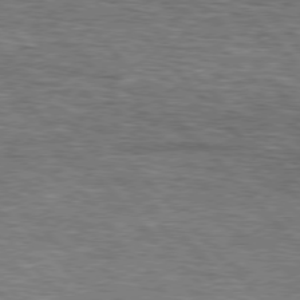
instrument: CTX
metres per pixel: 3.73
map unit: lApd
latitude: 76.5168
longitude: -74.8569
